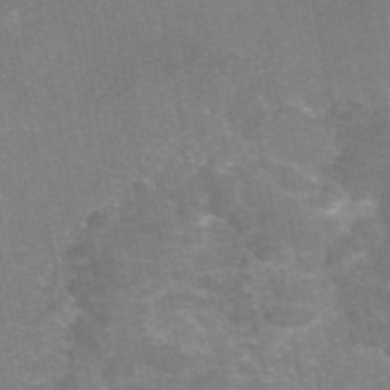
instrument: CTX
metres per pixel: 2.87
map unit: eAb
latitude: 46.4601
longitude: 105.7666
